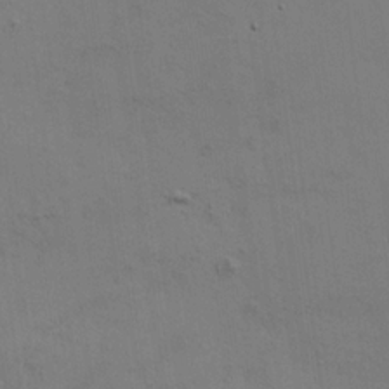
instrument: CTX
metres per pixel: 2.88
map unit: HNhu
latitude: 10.6680
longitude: 23.4077
